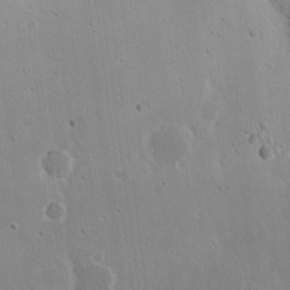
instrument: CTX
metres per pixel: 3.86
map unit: Nhu
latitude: 19.2915
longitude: -72.5735
